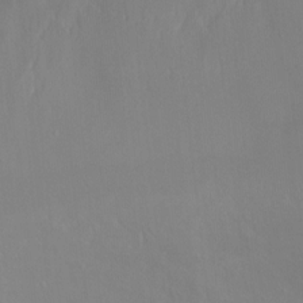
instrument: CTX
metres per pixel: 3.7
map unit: Ht
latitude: 2.4601
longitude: -34.3278
